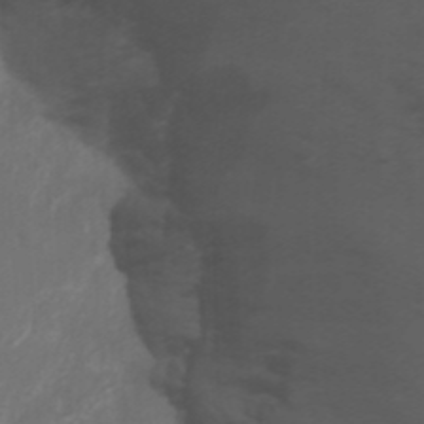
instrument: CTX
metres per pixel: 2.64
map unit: Nhu
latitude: -0.8786
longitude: -78.3090
